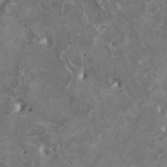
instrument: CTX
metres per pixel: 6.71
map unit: HNhu
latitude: 2.6679
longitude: -4.0633
